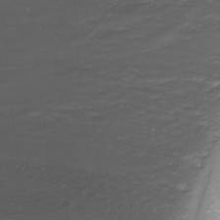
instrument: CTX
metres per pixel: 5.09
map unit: Nhu
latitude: -1.3321
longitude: -78.1011
